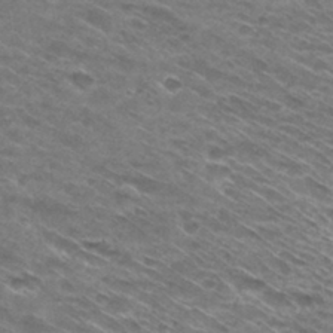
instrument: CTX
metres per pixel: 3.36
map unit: Hto
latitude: 30.6869
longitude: -46.2523
